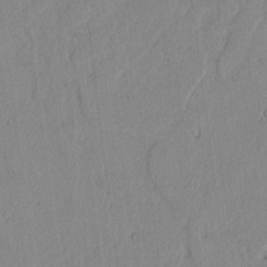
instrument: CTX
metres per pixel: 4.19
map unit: lAvf
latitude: 7.0647
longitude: 168.4629
